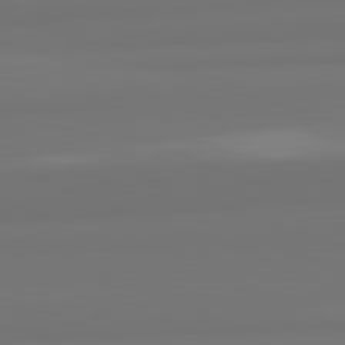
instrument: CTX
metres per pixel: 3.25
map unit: lApd
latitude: 82.2333
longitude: 159.8611
